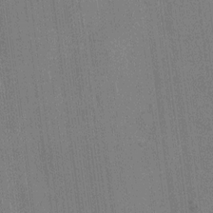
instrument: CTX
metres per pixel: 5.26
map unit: HNhu
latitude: 8.6302
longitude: 15.5588
